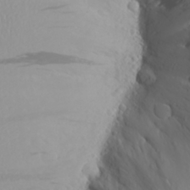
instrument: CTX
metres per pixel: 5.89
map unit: Aa
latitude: 24.8569
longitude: -146.3468
